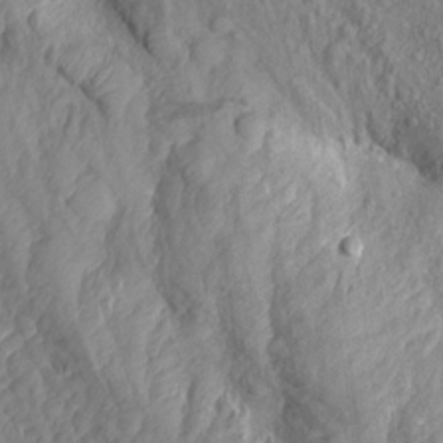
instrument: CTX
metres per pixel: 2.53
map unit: Aa
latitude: 16.9136
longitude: -146.0633
